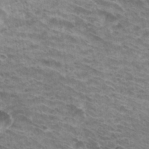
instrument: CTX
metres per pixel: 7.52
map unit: Hto
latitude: 32.0633
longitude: -41.8583
